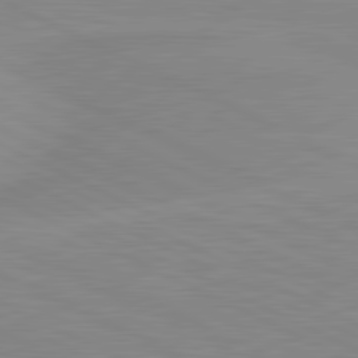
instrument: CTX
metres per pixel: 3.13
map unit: lApd
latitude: 81.3671
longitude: -172.2900
